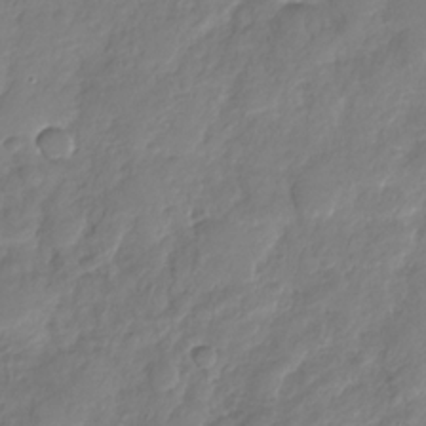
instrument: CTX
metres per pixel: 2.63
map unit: Nhu
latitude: -28.7652
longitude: -61.9150
